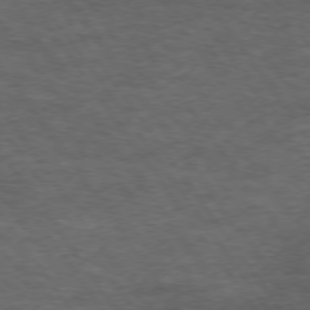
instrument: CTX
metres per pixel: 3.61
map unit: Hpe
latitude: 73.7639
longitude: -143.2726
